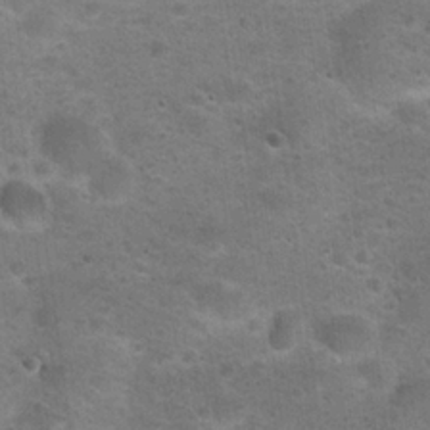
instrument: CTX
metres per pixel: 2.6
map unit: Hto
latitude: 23.0458
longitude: -49.8961
